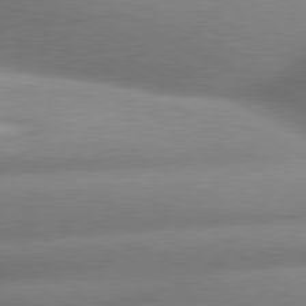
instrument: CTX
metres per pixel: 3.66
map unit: lApd
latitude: 80.0444
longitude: -159.4993
